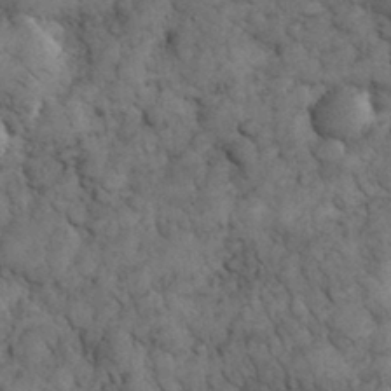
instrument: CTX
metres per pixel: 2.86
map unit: eHh
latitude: 32.9703
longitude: -67.9717
